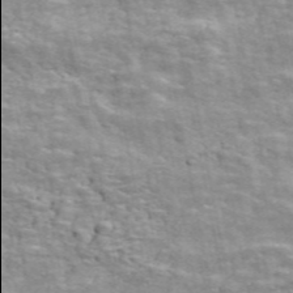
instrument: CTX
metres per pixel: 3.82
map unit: ANa
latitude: 48.1011
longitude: -81.9906
